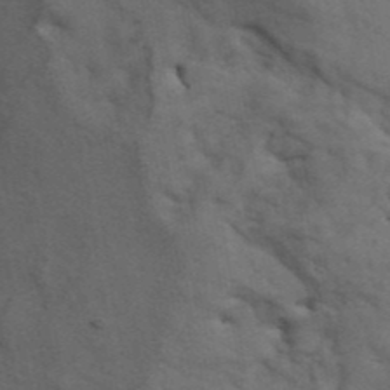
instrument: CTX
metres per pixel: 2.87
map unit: ANa
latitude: 42.0633
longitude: 54.9731
